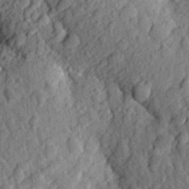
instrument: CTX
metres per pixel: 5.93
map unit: Aa
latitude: 25.5749
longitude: -150.0444
